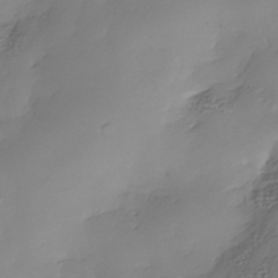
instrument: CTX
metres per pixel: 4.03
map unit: Nhe
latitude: -35.1620
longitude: -144.0255
